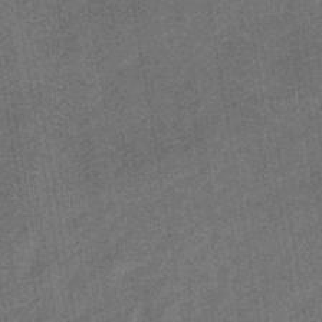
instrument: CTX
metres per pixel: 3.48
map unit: lHb
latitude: -38.2929
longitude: 74.0661
